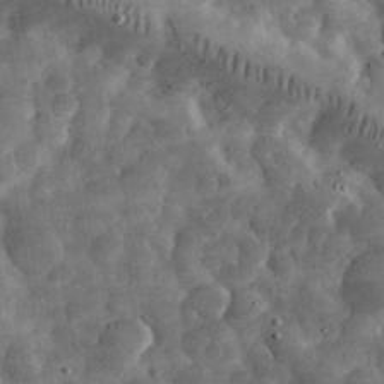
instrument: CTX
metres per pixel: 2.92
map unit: eHh
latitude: 33.5560
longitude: -70.0822
